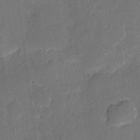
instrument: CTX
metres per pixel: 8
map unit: eHh
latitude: 5.2348
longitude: -66.8946
